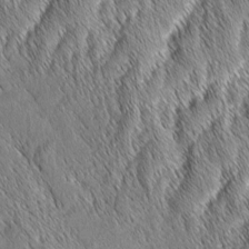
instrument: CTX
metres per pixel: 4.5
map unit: Aa
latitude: 6.5546
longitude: -130.3846
